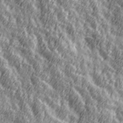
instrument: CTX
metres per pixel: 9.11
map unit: Hve
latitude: 32.2145
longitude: 149.8612
